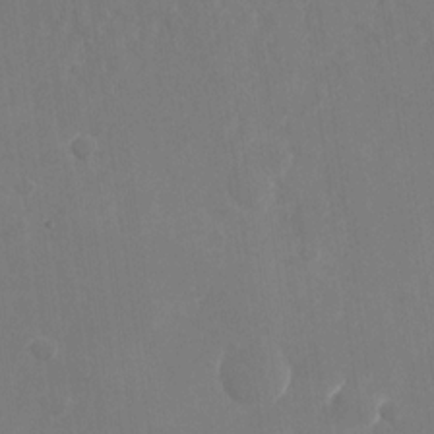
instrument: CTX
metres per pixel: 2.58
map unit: Nhu
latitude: -28.0472
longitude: -68.4979
